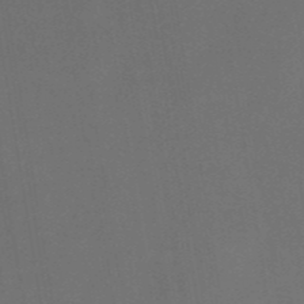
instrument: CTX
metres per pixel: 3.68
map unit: ANa
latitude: 43.3293
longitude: 28.1984
